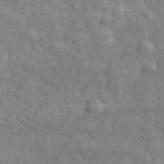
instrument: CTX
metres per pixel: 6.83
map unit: eHh
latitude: 32.3845
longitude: -70.7246
